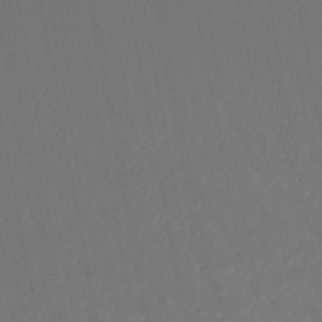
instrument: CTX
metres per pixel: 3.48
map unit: lHb
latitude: -46.7652
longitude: 74.3496
